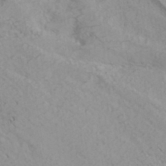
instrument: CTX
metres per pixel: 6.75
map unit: Hve
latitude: 32.2334
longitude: 148.8030
